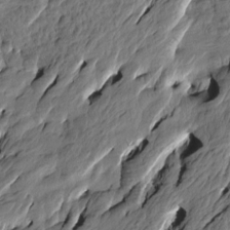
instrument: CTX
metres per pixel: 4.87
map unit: Htu
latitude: -0.7275
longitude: -176.5357
